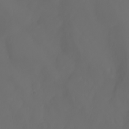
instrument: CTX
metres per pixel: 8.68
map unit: Htu
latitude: -7.3320
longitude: -71.5749
